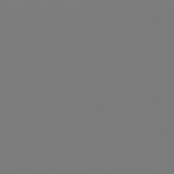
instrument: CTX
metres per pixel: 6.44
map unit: Hpe
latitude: 78.4790
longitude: 173.8800
